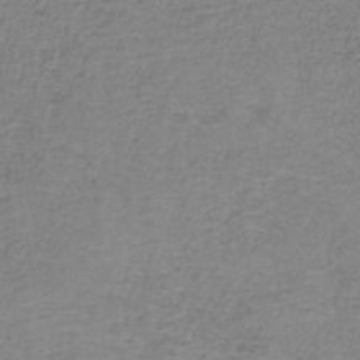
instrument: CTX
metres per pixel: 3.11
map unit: eAb
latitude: -36.2550
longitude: 52.6518
